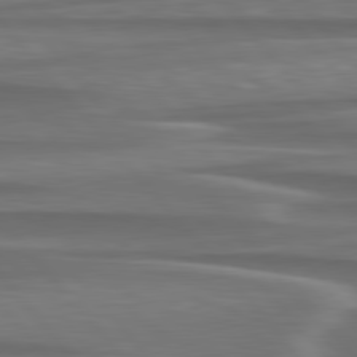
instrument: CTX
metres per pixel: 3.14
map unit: lApd
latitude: 79.9528
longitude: -113.6883
